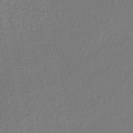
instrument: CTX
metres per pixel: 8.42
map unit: HNhu
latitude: -49.2187
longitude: 101.8611
